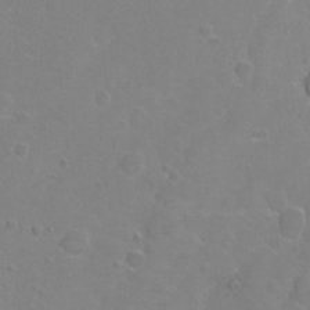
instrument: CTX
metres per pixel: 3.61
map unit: Hto
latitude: 2.7246
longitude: -33.3860
